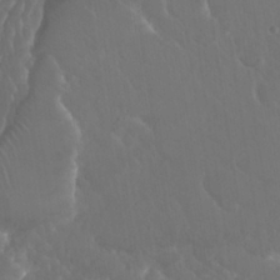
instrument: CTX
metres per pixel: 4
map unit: Nhu
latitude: 25.6316
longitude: -57.3292
